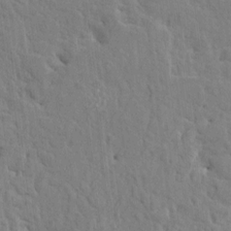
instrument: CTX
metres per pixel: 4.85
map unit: HNhu
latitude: 5.0080
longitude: 3.8044
